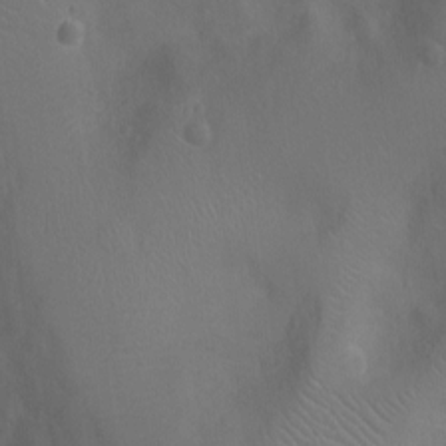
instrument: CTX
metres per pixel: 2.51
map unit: Ht
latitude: -3.0486
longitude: -16.2334
